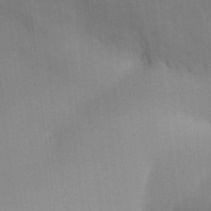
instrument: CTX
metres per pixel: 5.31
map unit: Aa
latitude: 32.0444
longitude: -142.1200
